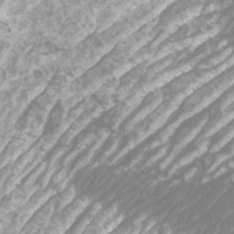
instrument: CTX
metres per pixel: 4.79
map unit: Htu
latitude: -9.8989
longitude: -74.0633
